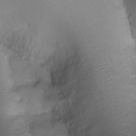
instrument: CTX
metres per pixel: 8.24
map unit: Ht
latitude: -17.7667
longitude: -44.4601
